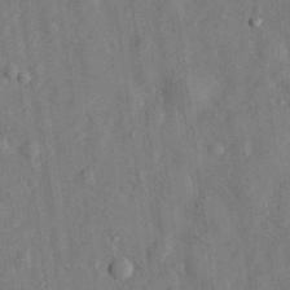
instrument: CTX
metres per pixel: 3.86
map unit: eHh
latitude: 29.7827
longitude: -77.0836
